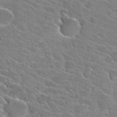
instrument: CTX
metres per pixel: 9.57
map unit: Hto
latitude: 26.2145
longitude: -42.4223
